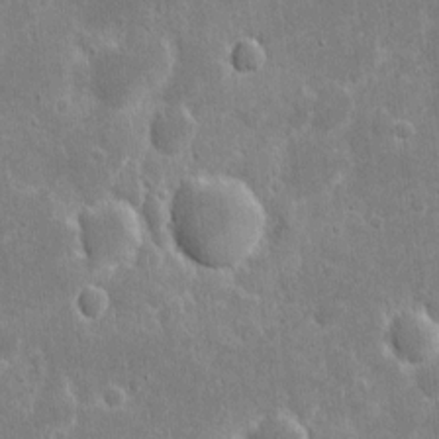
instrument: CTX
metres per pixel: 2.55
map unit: eHh
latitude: 6.7624
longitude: -70.1578
